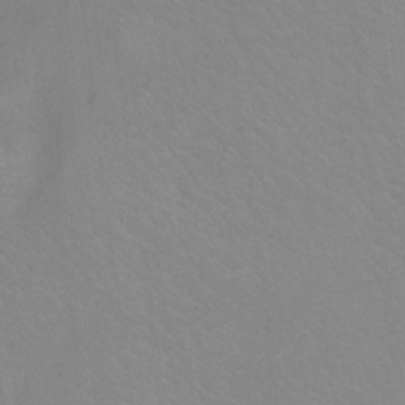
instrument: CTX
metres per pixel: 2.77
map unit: Hto
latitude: -11.7478
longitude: -39.9528
